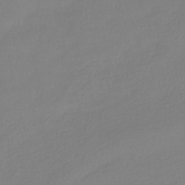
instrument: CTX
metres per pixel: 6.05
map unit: HNhu
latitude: -40.8219
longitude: 96.5574
